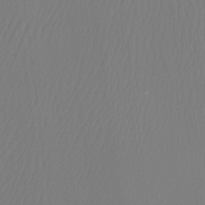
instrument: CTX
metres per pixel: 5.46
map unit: Htu
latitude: -13.1242
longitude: -48.5168
